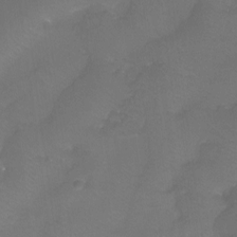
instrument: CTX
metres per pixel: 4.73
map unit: Htu
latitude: -13.2187
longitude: -46.1956
